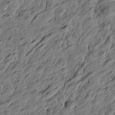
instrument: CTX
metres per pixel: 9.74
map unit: Htu
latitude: -3.6910
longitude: -179.8962
